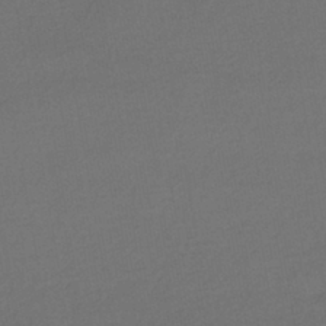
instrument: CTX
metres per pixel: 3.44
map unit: HNhu
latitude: -42.4628
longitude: 95.3698
